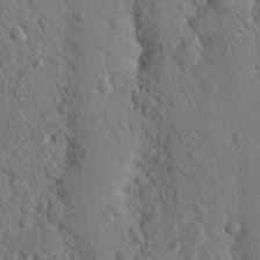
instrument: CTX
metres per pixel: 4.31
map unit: Nhu
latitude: 15.5183
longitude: -78.1767
